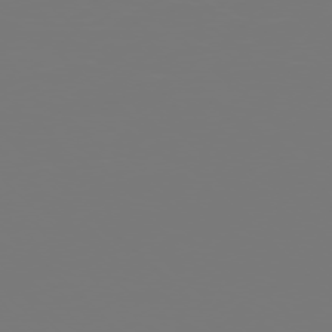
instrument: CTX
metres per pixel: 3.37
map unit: Ap
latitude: -77.5399
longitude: -61.8772
